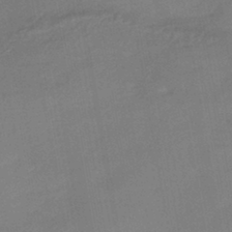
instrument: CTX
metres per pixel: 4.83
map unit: HNhu
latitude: -42.8785
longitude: 91.5588
